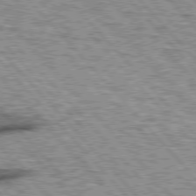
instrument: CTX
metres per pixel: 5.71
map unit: lApd
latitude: 76.9702
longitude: -71.6316
